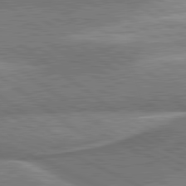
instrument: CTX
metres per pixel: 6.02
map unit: lApd
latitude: 81.3671
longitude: 141.2376
